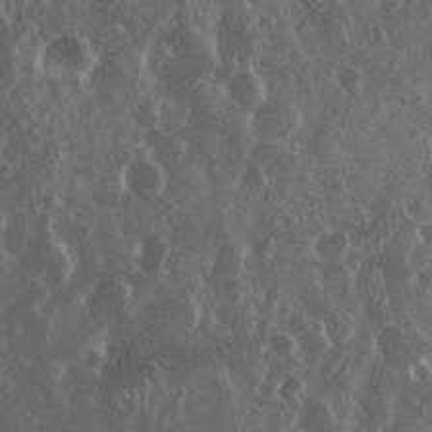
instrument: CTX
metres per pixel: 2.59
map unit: eHh
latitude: 34.3656
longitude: -59.1592
